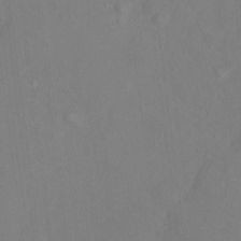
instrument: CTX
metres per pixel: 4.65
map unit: Nhu
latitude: 13.4427
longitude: -36.4412
